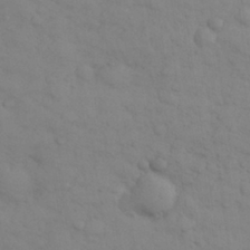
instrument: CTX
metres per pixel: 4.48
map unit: eHh
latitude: 30.1767
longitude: -69.5182
